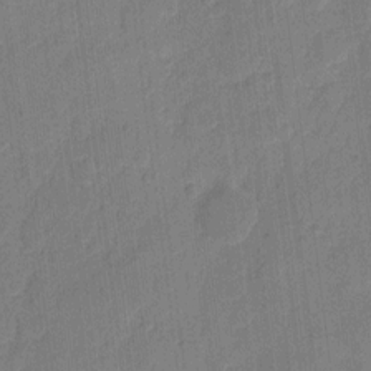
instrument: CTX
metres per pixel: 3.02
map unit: eHh
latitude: 9.8017
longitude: -66.5734
